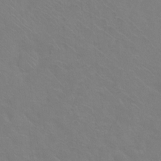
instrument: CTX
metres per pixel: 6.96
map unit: Ht
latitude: 0.1955
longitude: -35.6316
